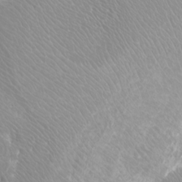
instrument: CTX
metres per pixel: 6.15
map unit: Nhu
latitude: -9.2565
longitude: -70.6490
